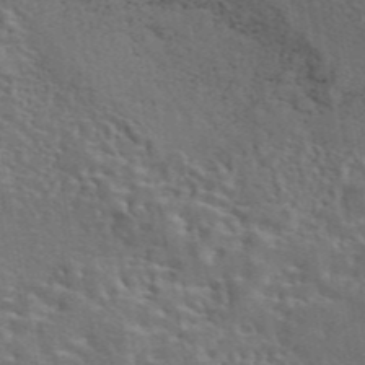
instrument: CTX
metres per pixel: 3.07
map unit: eAb
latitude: 43.7072
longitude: 111.7477
